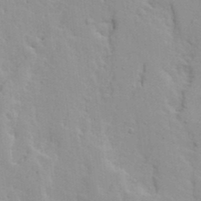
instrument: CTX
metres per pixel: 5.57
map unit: Ave
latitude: 13.3860
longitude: -132.9136
